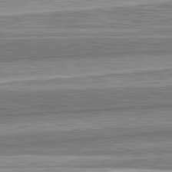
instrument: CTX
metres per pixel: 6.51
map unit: lApd
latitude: 82.6868
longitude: 167.1431
